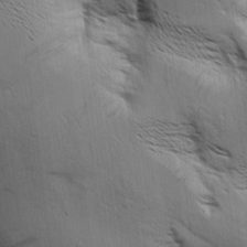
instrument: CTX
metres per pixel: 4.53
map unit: Aa
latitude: 9.1592
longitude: -142.1011
